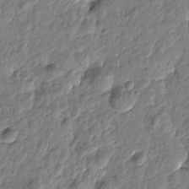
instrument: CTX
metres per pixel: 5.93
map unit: Htu
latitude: -1.0865
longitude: -178.8569
